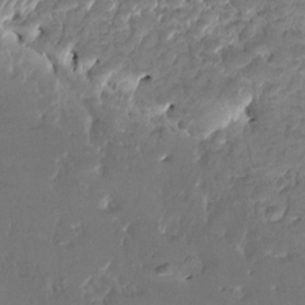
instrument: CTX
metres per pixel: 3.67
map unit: HNhu
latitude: 4.6868
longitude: 8.3117
